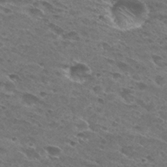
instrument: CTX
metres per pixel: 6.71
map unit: Hto
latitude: 29.8394
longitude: -44.2333
